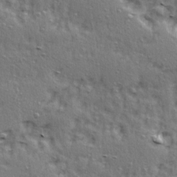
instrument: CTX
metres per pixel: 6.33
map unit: Ave
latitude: 15.6316
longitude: -104.8191
